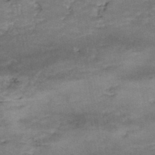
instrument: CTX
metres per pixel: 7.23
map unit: Nhe
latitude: -48.0850
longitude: -170.9325
